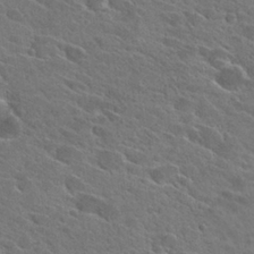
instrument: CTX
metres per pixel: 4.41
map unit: Hto
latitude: 27.8772
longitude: -42.6491
